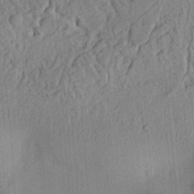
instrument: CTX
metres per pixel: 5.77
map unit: Ht
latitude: 8.4223
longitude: -75.8772
